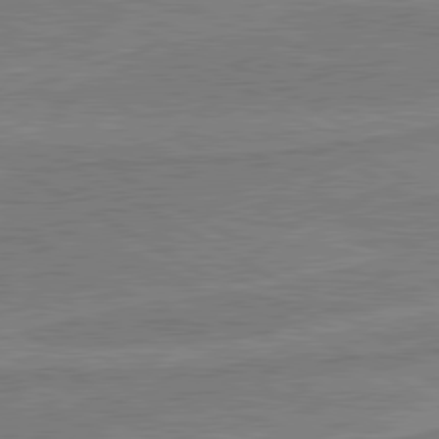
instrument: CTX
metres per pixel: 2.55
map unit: lApd
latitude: 80.3656
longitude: -175.9528
